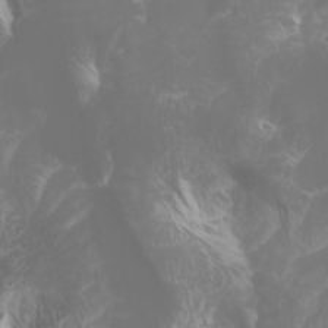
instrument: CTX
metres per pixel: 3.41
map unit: Htu
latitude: -0.5196
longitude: -76.8002
